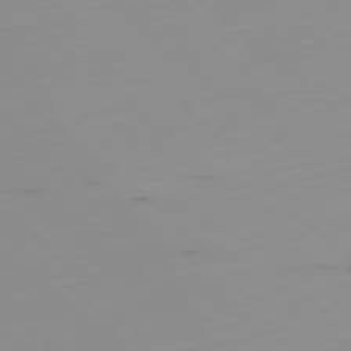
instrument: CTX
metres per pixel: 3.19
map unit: Ap
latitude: -78.6140
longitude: -64.4601
